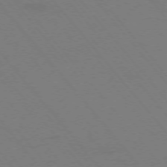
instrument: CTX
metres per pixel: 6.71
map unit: Ap
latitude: -75.8045
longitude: -69.4993
